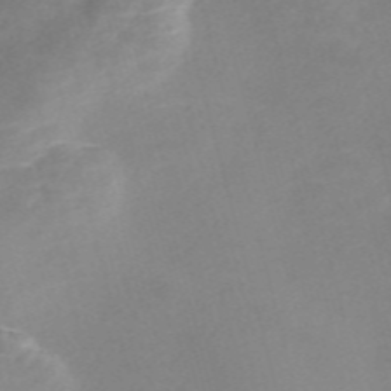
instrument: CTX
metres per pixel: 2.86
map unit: Nve
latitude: -57.3698
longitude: 59.0864
